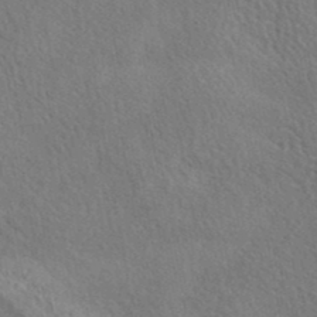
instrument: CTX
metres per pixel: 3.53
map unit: eAb
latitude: 40.3278
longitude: 105.7099
